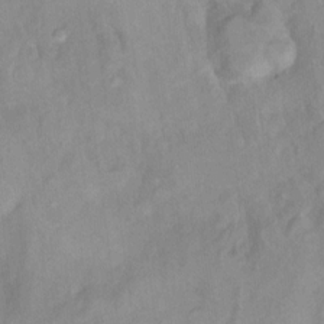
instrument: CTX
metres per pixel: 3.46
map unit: Hto
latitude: 7.3671
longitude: -36.4223
